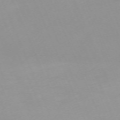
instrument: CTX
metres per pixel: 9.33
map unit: Nhu
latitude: -67.9556
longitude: 37.4265
